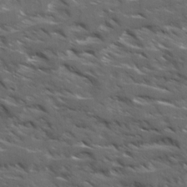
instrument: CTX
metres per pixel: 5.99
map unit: Ave
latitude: 17.8583
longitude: -130.5924
